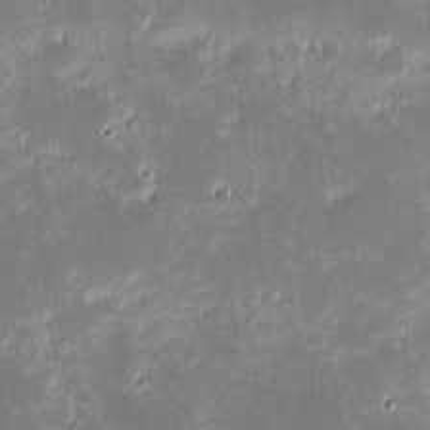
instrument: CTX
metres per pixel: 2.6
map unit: eHh
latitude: -2.2172
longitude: -85.6694
